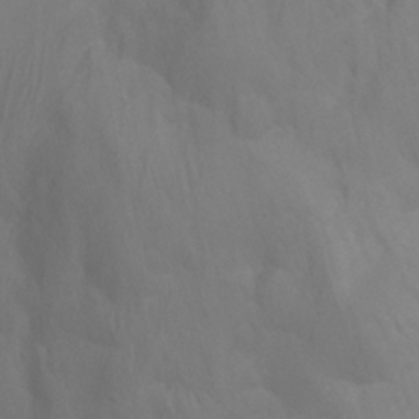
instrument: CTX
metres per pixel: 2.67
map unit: Nhu
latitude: -15.7100
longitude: -55.6316
